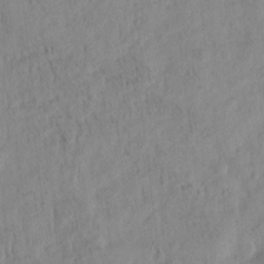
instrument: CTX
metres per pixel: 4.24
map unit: Htu
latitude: -4.7652
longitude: 173.7666
